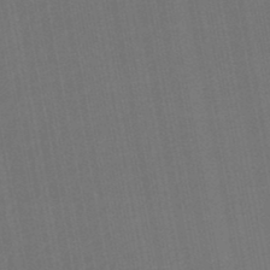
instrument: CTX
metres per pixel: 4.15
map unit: lHb
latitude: -47.6155
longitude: 68.4629
